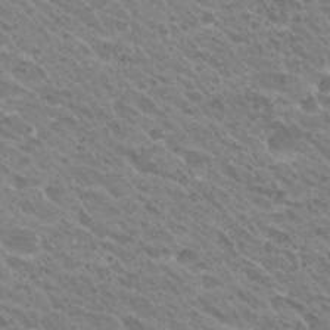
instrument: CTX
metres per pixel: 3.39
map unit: Hto
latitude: 26.9703
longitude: -35.5182
